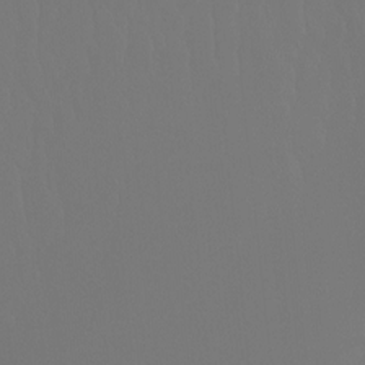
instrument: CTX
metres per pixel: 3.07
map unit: Ht
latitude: -4.7652
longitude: -61.6883
